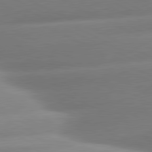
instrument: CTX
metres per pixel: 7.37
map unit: lApd
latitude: 80.7813
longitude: -159.8583
